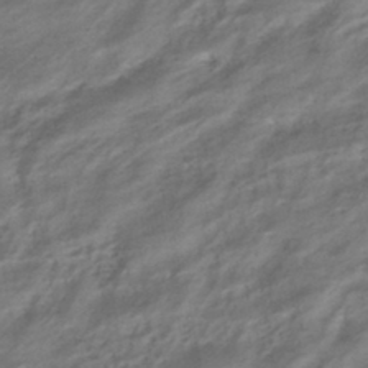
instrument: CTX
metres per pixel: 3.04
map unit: HNhu
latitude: -42.0283
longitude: 105.3320
